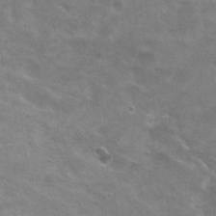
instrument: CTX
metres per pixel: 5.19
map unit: Hto
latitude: 30.2523
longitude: -47.3293
